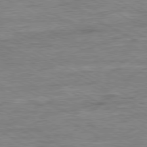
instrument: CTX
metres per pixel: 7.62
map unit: Ap
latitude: -80.5574
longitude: -77.4237
